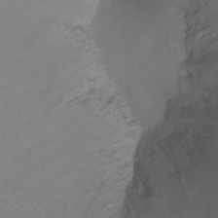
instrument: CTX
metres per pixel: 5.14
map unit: Ht
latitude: -10.3306
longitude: -34.3089
